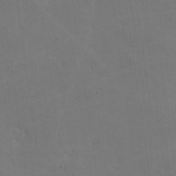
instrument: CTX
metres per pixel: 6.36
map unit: lHvf
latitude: -9.5966
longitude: -102.3278
